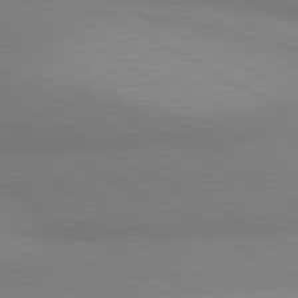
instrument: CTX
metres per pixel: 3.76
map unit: lApd
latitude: 80.5357
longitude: 127.6721
